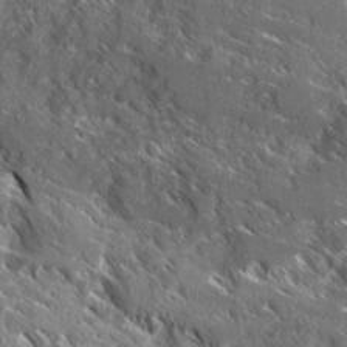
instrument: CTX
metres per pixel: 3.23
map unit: Ave
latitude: 17.0081
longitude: -129.9906
